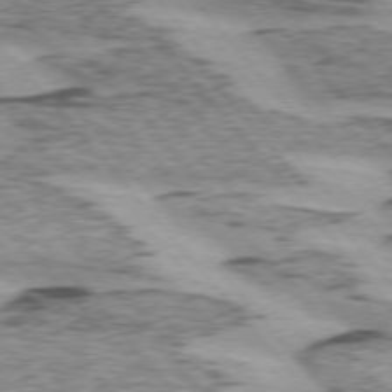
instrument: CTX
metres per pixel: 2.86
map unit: lApd
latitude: 75.0647
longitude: -77.6694
